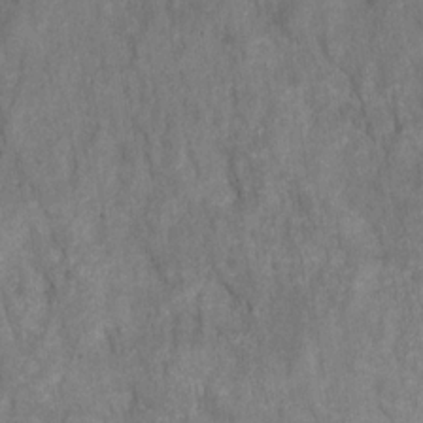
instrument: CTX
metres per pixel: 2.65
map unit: HNhu
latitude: -28.1984
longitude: 73.3698
